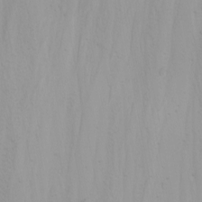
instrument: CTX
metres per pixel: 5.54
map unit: Nhu
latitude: -4.6518
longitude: -81.9150
